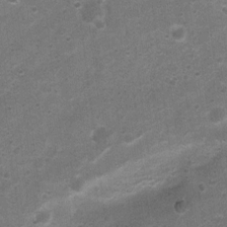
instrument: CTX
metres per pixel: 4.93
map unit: Nhu
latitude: 4.1578
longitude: -25.9150
